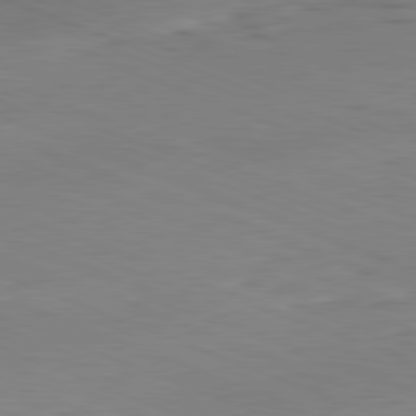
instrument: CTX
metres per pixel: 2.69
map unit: Ap
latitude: -82.0283
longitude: -80.2522
